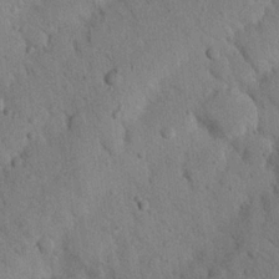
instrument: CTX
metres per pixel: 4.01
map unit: Nhu
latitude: 22.1200
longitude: -76.1577
